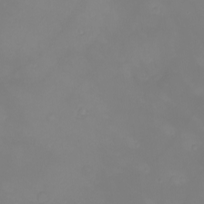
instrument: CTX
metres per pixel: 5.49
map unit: eHh
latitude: -5.7288
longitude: -80.1578
